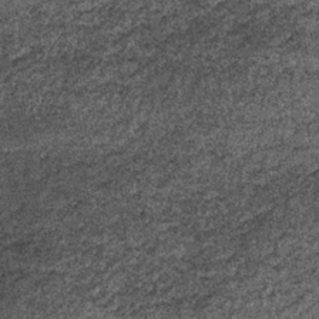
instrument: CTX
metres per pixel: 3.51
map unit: lHb
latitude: -39.7666
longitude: 64.6708
